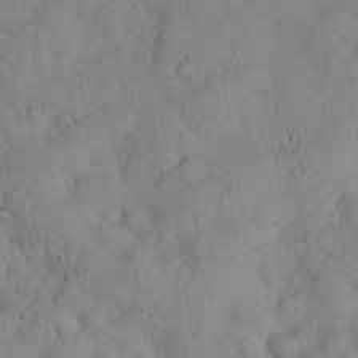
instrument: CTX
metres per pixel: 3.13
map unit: Nhu
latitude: 28.9325
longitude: -69.2726
